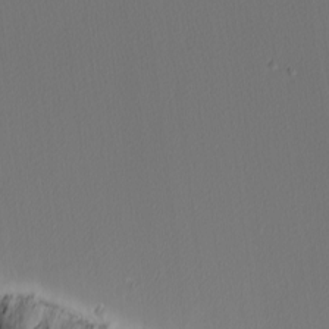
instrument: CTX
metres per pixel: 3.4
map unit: Nhu
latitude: -4.4818
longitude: -92.8947
